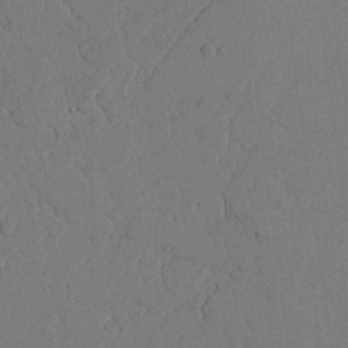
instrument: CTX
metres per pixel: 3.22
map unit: Nhu
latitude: 22.4979
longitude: -74.0444
